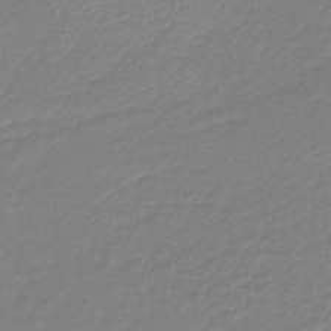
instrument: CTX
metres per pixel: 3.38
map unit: lHb
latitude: -41.5966
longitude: 74.2551
